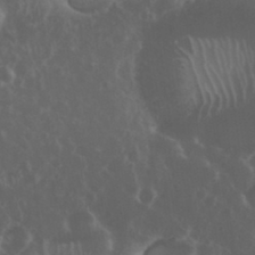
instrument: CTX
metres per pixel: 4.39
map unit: eHh
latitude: 34.6112
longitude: -59.2537
